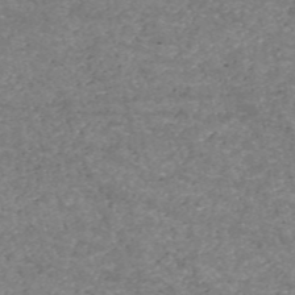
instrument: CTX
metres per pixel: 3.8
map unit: HNb
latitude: -53.7099
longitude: -38.7624
